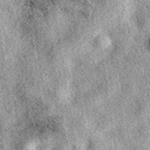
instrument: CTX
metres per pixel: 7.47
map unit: eAb
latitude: 39.8961
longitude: 110.8597
